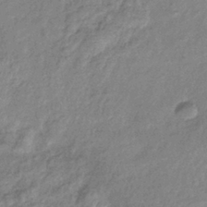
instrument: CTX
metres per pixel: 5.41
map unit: eHb
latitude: -38.7085
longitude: 80.5007
